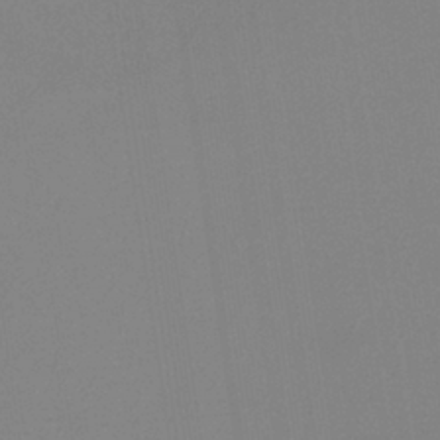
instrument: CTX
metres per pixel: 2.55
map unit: HNb
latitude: -36.4629
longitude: 54.6141
